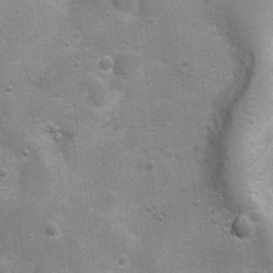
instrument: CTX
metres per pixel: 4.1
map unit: Ht
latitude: 4.4790
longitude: -21.6127
